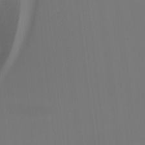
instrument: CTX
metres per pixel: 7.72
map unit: Hto
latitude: -7.8611
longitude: -47.0837
